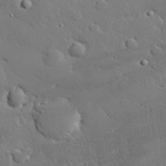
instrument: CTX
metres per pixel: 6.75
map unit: eHh
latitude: 28.3656
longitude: -82.1955
